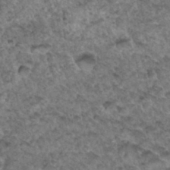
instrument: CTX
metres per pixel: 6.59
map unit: Hto
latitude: 33.6505
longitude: -48.2334
